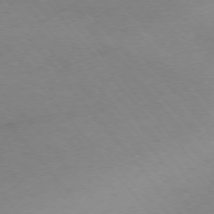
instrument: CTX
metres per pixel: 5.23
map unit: Ap
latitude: -76.0283
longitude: -70.7246
